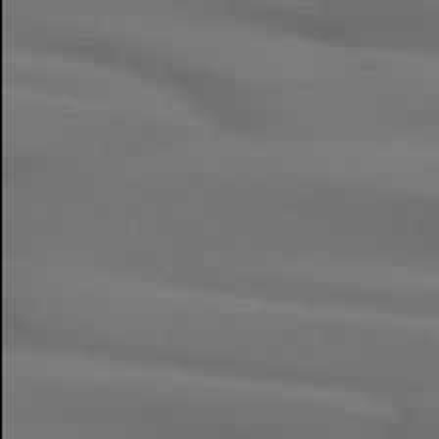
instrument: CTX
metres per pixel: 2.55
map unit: lApd
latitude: 72.3657
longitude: -49.9906
